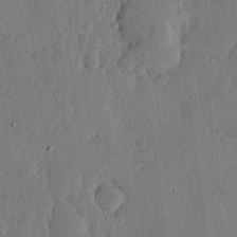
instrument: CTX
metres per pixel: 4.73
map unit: lHvf
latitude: 17.6883
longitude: -115.8772
